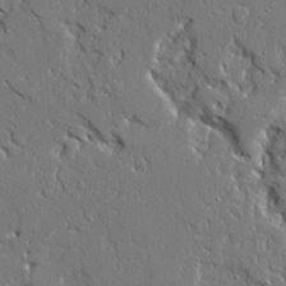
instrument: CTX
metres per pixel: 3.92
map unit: Ave
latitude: 23.0080
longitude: -129.4237
